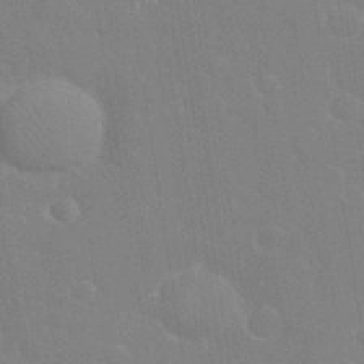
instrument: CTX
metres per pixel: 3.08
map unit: eHh
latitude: 32.5357
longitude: -60.1955
